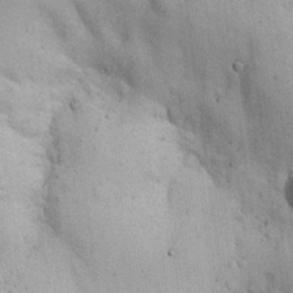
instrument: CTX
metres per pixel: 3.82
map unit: Nhu
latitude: 26.8380
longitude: -68.4979
